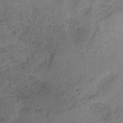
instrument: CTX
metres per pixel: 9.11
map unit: HNb
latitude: -32.5952
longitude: 62.4818
